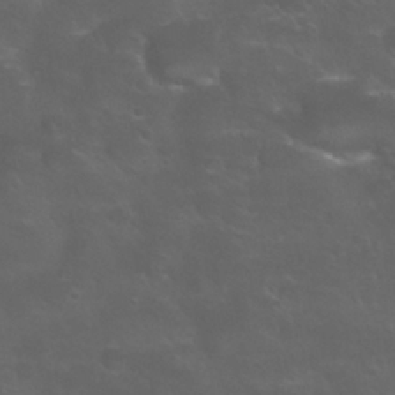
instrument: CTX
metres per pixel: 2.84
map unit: Nhu
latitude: 24.6301
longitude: -52.8947
